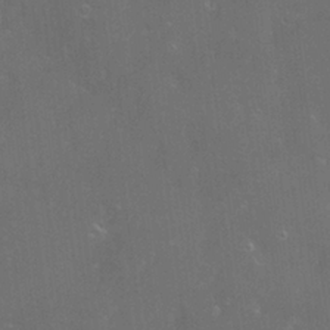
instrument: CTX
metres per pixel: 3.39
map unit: Hve
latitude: -11.3510
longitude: 174.5951
